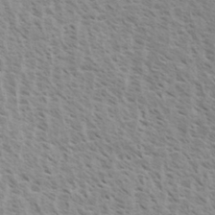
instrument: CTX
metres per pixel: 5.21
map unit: eHh
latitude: 33.8016
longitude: -140.6112
